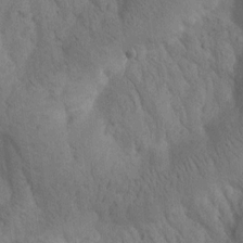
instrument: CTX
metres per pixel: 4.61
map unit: Htu
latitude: -0.3118
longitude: 174.4251
